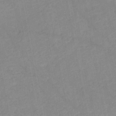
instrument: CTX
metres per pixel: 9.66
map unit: HNb
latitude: -48.2740
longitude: 56.4629
